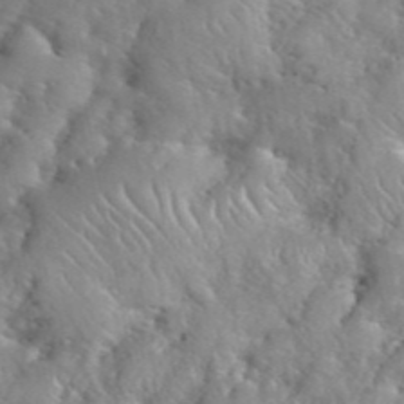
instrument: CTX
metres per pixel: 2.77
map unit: eHh
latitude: 40.1010
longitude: -56.8946
